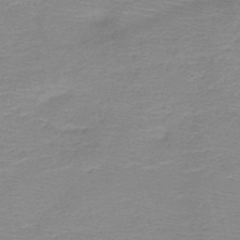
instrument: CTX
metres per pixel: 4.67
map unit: HNb
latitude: -48.9353
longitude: -42.2712
